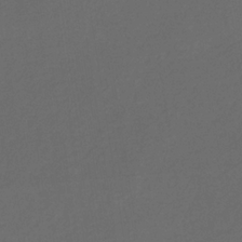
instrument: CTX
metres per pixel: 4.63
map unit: eHb
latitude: -32.1984
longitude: 72.1794
